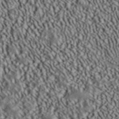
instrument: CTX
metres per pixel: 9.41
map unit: ANa
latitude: 39.6883
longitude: 30.1606
